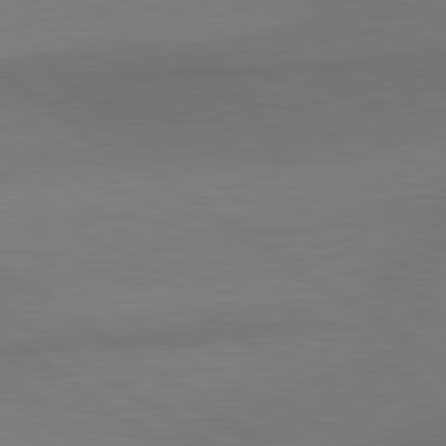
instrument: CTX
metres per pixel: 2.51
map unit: lApd
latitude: 80.7435
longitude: 161.9367
